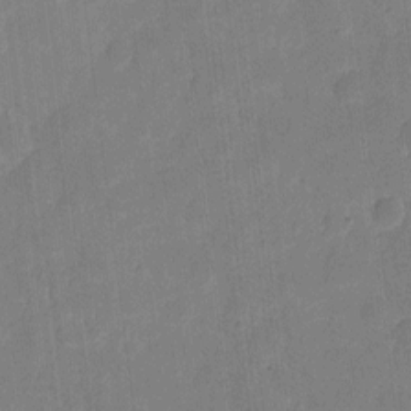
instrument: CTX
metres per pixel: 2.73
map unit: eHh
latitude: 6.0255
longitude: -66.7057
